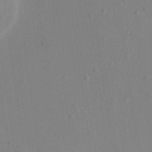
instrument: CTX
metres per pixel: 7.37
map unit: HNhu
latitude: 7.5182
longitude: -0.9324
